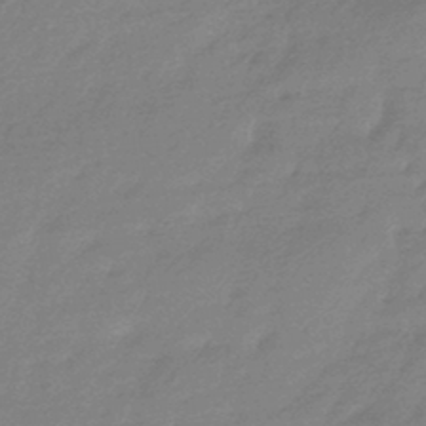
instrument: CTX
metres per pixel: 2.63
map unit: HNhu
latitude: -44.6330
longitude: 93.6911
